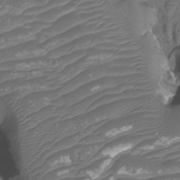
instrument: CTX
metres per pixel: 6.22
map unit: HNhu
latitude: -20.8219
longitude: 85.3320
